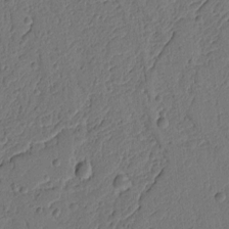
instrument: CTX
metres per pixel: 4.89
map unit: Ht
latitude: 9.2348
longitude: -77.9528
